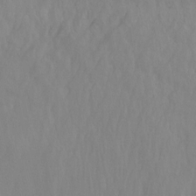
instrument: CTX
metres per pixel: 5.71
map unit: Nhu
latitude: -12.6708
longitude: -64.4601
